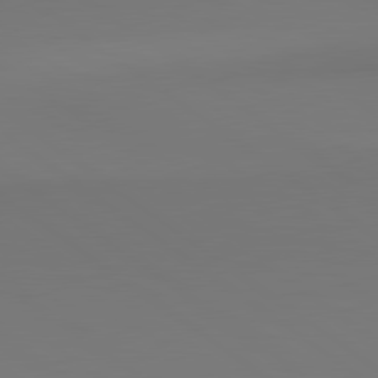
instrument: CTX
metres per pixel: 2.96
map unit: lApd
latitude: 80.5924
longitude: 153.1242
